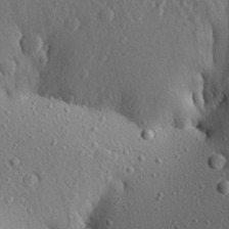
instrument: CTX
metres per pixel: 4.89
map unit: Aa
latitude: 22.0633
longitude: -142.5924
